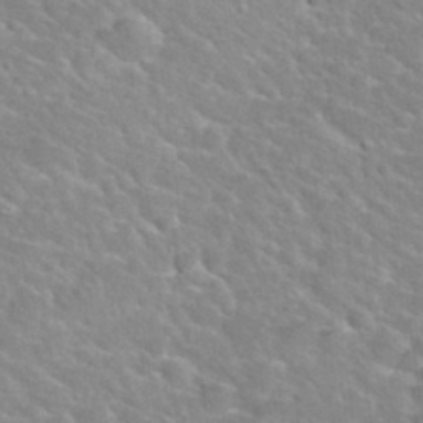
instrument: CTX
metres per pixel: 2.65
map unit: Nhu
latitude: 30.1956
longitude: -50.2144
